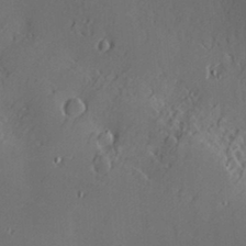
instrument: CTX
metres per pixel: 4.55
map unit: Nve
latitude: -9.0297
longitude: 175.0297
